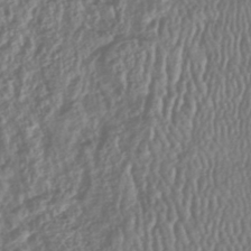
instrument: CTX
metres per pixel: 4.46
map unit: lHb
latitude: -43.9367
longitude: 76.2362
